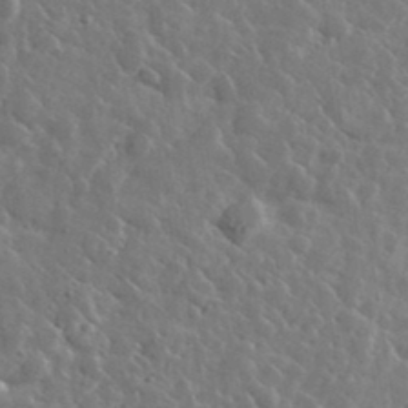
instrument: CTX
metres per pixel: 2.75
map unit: lHvf
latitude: 36.7624
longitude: -89.1970
